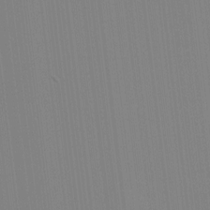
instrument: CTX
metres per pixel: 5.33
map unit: HNhu
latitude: -1.8234
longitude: -6.6490
